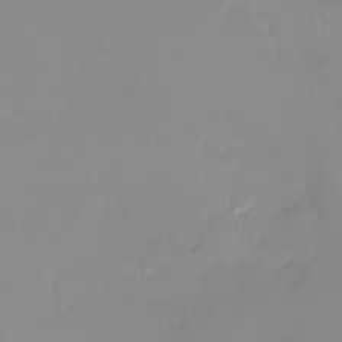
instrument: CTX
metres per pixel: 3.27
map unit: HNhu
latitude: 3.6316
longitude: 7.4454
